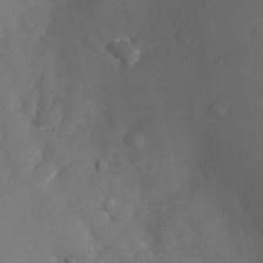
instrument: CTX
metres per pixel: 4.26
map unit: Nhu
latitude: -23.8989
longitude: -72.5546
